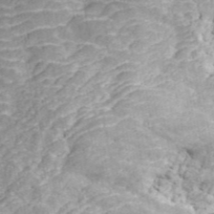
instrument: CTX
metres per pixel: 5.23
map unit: ANa
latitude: 45.4993
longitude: 38.5196
